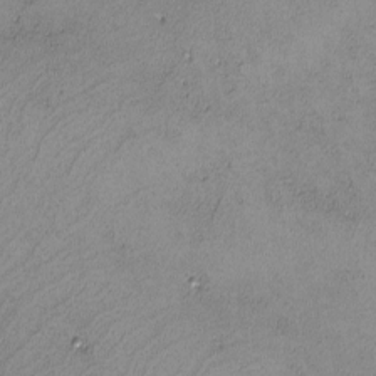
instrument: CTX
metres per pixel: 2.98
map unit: lHvf
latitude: -13.4266
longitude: -102.0822
